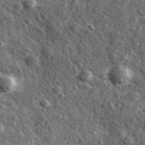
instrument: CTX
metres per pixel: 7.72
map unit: Ave
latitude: 37.9906
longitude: -107.8583
